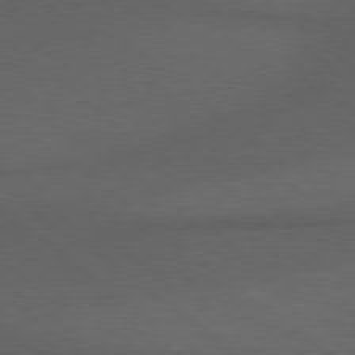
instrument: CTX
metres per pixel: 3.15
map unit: lApd
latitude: 78.5546
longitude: -177.3292
